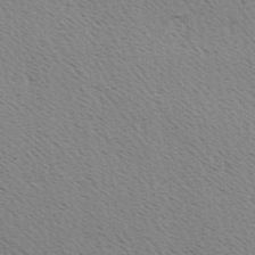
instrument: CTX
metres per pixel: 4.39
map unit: Hve
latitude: 2.6868
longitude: -124.8191
